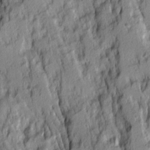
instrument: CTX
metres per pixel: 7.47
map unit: Ave
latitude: 14.2145
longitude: -132.5168
